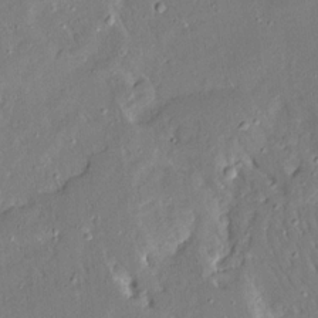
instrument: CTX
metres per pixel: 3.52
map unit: Ave
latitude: 15.3860
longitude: -140.3089
